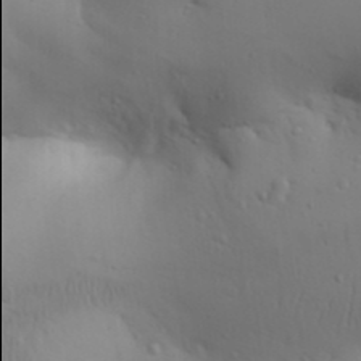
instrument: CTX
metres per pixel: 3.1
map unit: Aa
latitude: 30.0444
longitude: -145.9906
